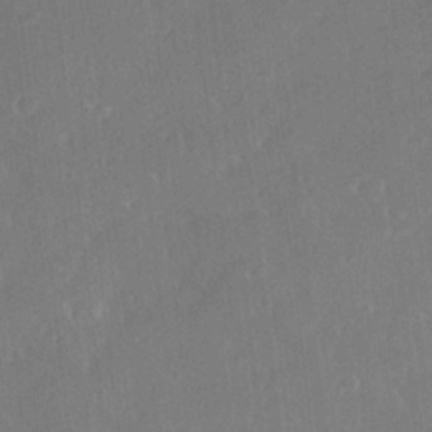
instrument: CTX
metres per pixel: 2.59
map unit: Ave
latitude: 19.0836
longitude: -137.3860
